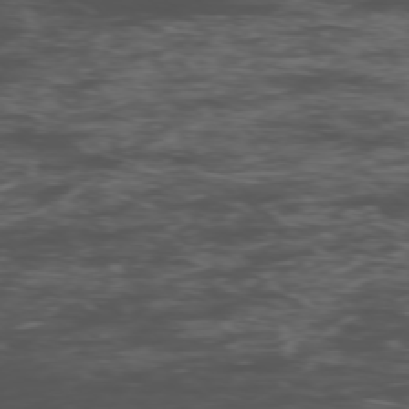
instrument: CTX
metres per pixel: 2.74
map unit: Ap
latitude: -76.4629
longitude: -82.8757
